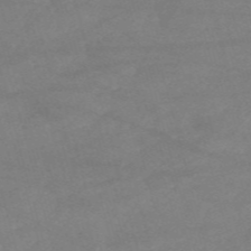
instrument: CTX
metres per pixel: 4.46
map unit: HNb
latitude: -55.6911
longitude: -40.2522
